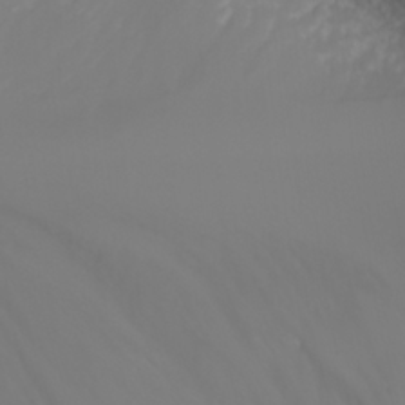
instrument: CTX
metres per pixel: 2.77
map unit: Nhu
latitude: -5.8422
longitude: -88.6491
